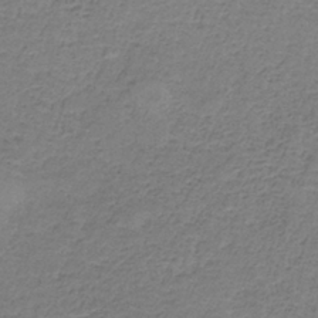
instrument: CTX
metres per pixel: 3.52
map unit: HNb
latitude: -36.4251
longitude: 53.8233
